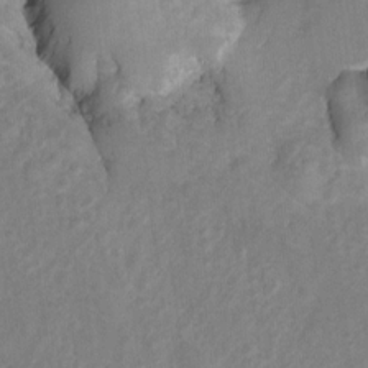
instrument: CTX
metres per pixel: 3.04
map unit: Hto
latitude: 6.4601
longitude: -31.8206
